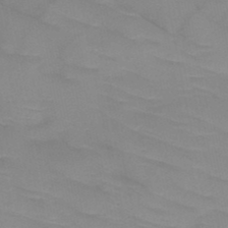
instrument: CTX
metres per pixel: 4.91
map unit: HNb
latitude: -48.3307
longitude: -49.2348
